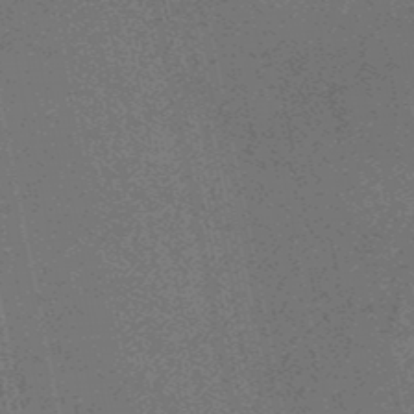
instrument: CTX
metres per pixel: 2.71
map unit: HNb
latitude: -50.9920
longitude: -51.7638
